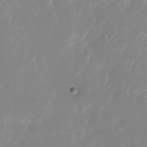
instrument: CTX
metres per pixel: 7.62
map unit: Nhu
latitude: -25.7289
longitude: -72.7058
